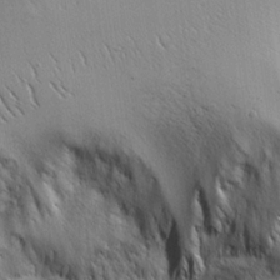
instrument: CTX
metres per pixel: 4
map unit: Aa
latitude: 21.0270
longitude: -124.1388
